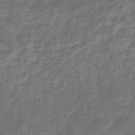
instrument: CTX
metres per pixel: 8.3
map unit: eHb
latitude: -32.1228
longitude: 73.0297
